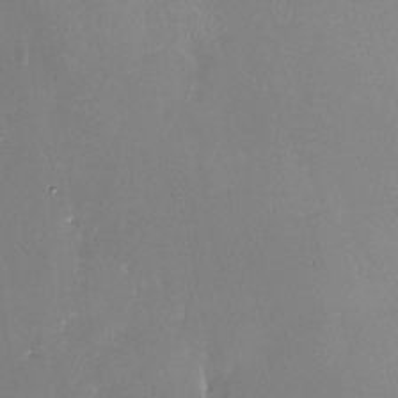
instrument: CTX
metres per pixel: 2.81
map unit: Nhe
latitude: -27.1620
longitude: -110.2712
